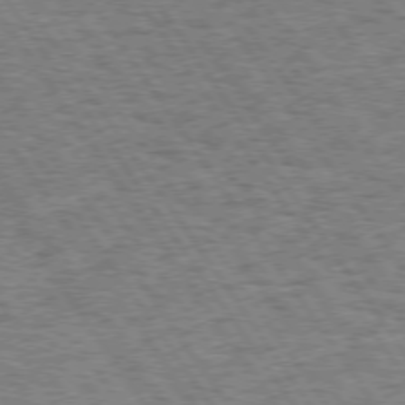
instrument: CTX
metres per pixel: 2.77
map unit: Hpe
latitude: 73.6883
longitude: -134.5734
